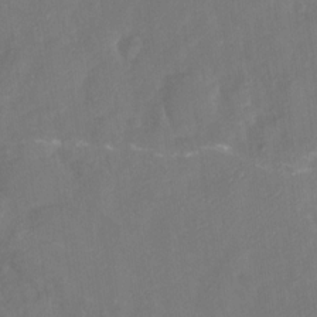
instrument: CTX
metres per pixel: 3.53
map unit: Nhu
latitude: -26.5195
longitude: -57.1403
